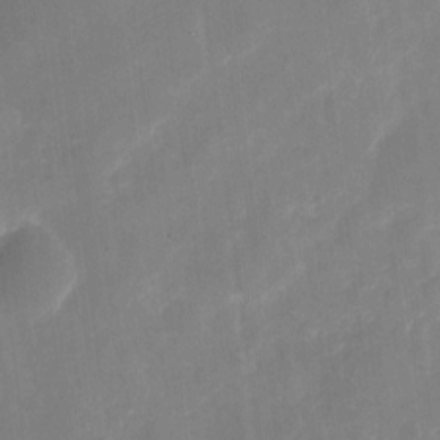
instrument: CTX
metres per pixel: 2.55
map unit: eHh
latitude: 9.5182
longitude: -70.5546
